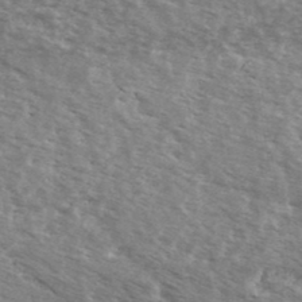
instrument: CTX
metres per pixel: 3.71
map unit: Ave
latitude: 39.8583
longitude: -109.2159
